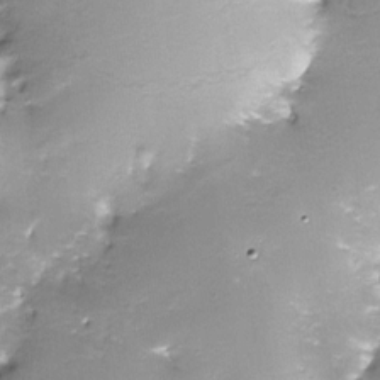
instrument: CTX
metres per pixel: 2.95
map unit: Nve
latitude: -24.5763
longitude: -109.3481
